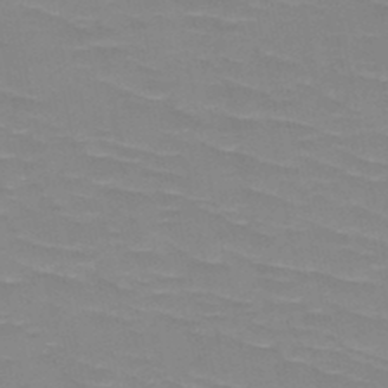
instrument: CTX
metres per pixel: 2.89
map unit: HNb
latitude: -48.9353
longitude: -49.1781
